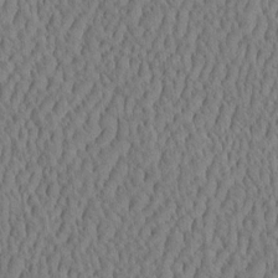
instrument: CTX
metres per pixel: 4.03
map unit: eHh
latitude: -3.5210
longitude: 15.2187
